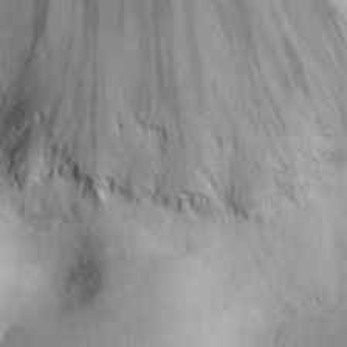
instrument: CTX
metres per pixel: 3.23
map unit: eHh
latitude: 23.5749
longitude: -67.2348
